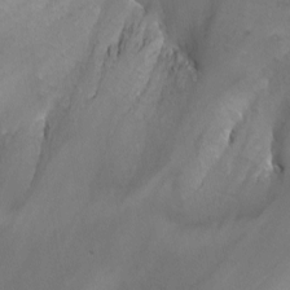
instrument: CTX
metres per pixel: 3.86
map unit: Nhu
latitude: -13.0675
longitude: -65.6127
